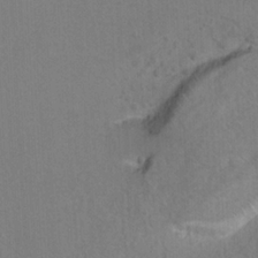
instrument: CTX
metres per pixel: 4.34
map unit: Ht
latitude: 9.4804
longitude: -33.0836
